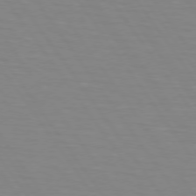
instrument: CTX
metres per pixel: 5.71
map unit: lApd
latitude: 74.3656
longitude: -79.2537
